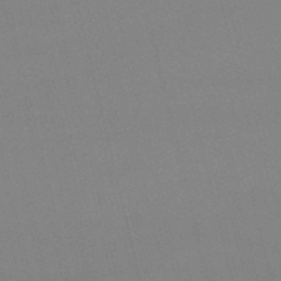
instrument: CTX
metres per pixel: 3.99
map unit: lHb
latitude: -48.2362
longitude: 63.6722
